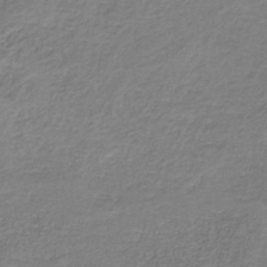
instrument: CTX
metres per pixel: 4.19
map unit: eAb
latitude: -35.6722
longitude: 52.2739
